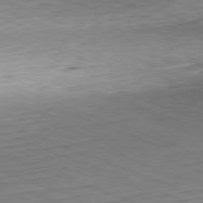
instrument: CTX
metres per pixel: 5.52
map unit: Hpe
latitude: -82.3684
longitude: 12.5574
